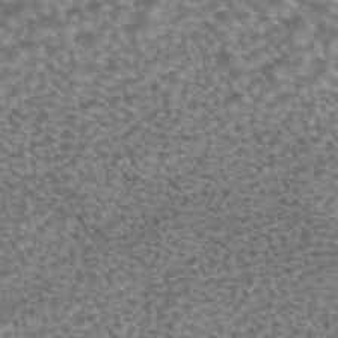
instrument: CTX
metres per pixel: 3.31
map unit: eAb
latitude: 44.6679
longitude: 104.6707
